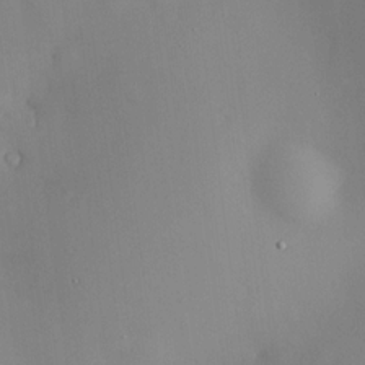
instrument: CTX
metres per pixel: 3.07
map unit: HNhu
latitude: 13.8961
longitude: 14.0283
